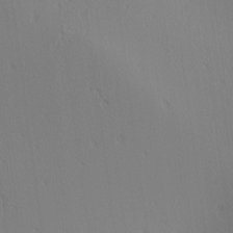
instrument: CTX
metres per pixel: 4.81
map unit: Ave
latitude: 2.4979
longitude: -115.3670
